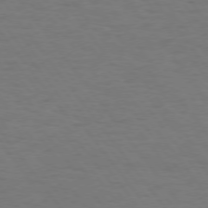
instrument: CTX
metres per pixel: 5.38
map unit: Hpe
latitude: 74.2900
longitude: -131.4805
